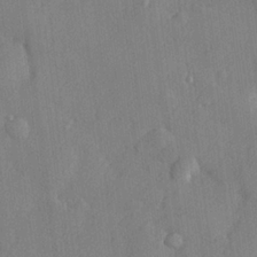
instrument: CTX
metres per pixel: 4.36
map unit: lHvf
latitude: 24.4412
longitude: 143.1053
